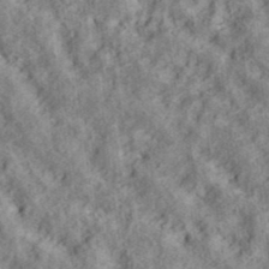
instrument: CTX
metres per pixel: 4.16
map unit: ANa
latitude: 39.9906
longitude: 28.1606
